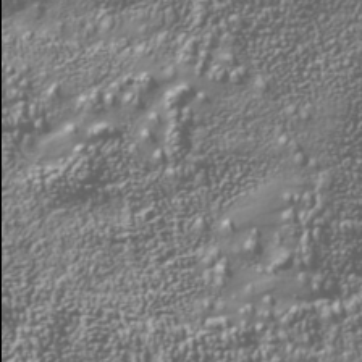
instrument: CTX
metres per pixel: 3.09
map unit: Nhu
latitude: -40.9353
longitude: -85.9906
